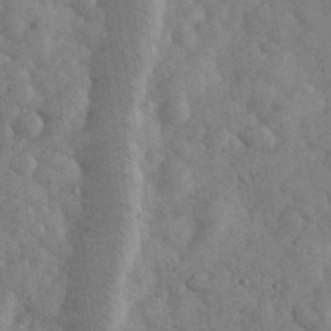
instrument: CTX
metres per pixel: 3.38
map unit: eHh
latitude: 34.5734
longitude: -68.5735
